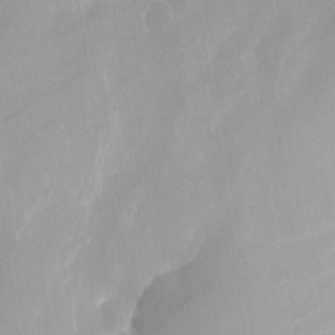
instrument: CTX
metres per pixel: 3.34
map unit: Nhu
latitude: -13.3699
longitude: -65.5749
